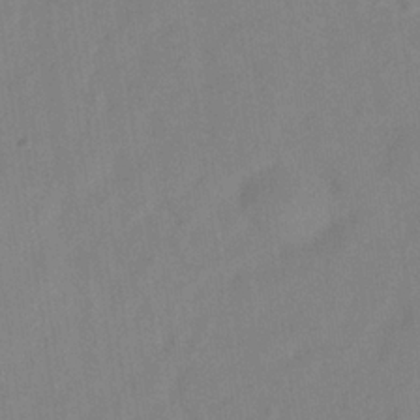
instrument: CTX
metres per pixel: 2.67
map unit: Hve
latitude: -32.9542
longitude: 92.1417
